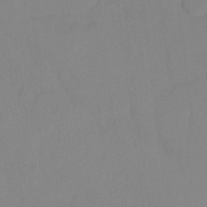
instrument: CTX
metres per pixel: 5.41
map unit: Ht
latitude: -15.0865
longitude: -56.3089
